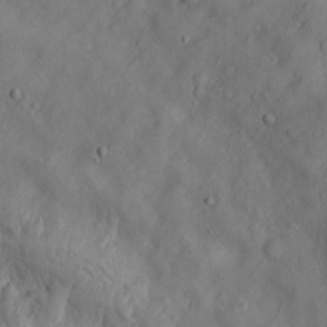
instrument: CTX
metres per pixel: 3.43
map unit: Htu
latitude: -6.1228
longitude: 160.0850
